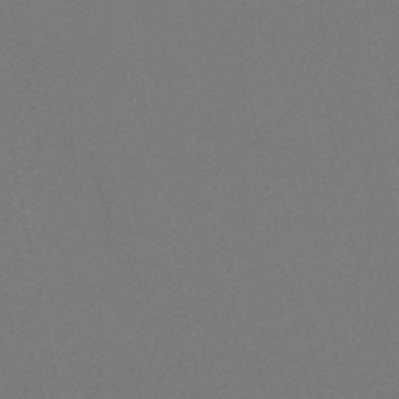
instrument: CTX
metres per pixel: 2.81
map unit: HNb
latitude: -49.9178
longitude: -52.3090
